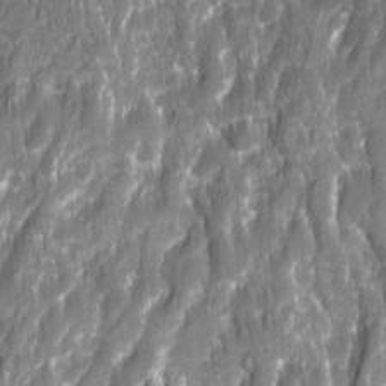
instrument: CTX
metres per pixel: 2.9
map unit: Ave
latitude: 16.0444
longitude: -134.1577
